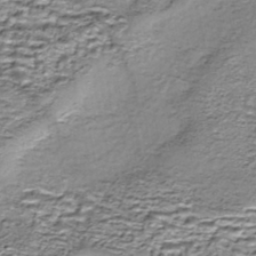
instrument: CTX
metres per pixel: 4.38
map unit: Nhe
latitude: -45.5399
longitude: 153.2753
